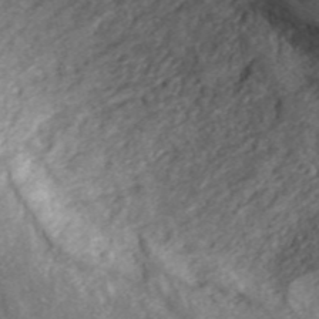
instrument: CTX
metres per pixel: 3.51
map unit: ANa
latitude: 44.9702
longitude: 25.5588
